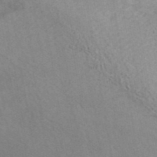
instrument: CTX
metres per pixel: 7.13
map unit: ANa
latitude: 41.4048
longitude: 18.4629
